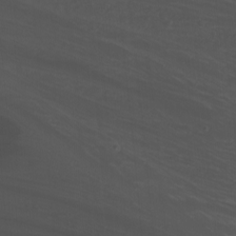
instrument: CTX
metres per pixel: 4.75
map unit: Nhu
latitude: -0.9164
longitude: -80.3467
